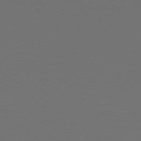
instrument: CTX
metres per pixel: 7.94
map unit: Hpe
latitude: 75.2537
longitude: -129.4237
